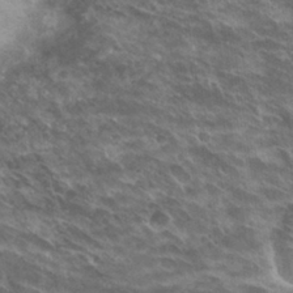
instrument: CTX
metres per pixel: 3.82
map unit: Hto
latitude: 29.7638
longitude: -44.0633
